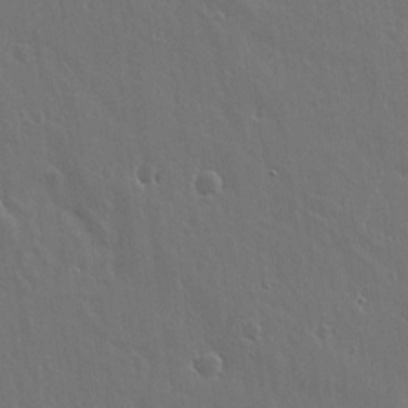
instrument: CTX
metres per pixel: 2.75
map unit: lHvf
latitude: 18.8002
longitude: -117.1781
